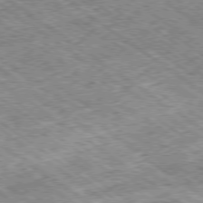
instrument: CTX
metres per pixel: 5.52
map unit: Hpe
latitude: -79.2942
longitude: 7.5966
